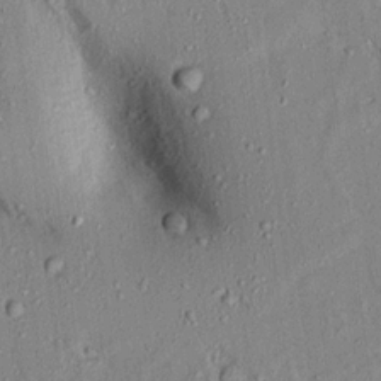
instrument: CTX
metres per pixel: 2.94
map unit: Aa
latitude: 16.5357
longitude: -148.5735
